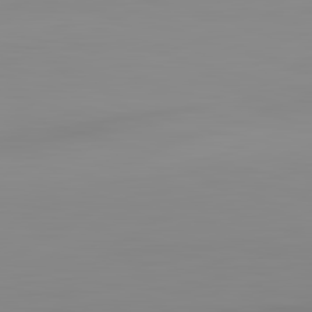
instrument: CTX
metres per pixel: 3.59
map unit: lApd
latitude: 83.1214
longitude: -134.1955
